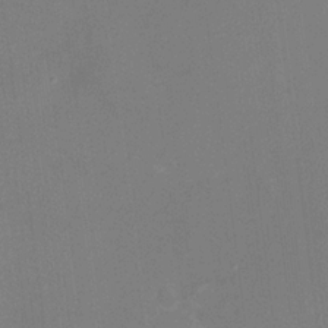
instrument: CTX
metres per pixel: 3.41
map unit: Nhu
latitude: -16.1039
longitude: -56.8191
